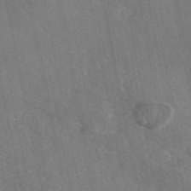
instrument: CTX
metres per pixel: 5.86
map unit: eAb
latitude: 46.4034
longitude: 111.7666
